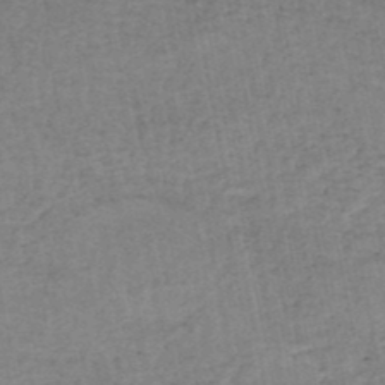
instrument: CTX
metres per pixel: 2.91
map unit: HNhu
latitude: -48.6708
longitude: 101.5588
